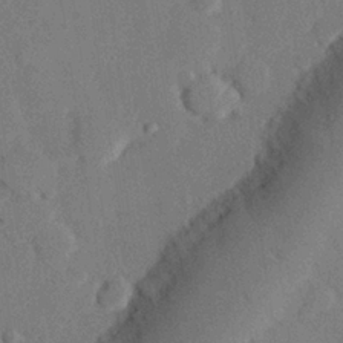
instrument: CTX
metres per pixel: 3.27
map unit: eHh
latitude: 27.4049
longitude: -80.8758
